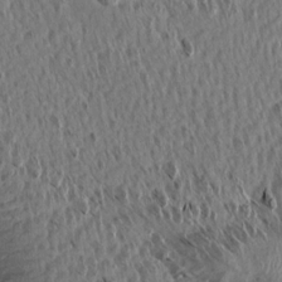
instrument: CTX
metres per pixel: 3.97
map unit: Aa
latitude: 13.9339
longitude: -143.8206
